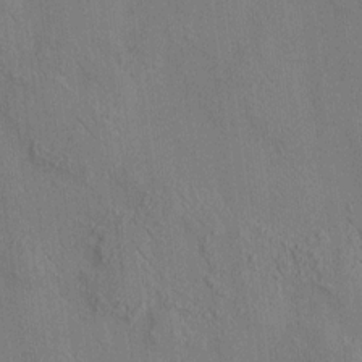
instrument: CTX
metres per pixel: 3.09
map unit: HNhu
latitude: 12.1011
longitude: 10.4629
